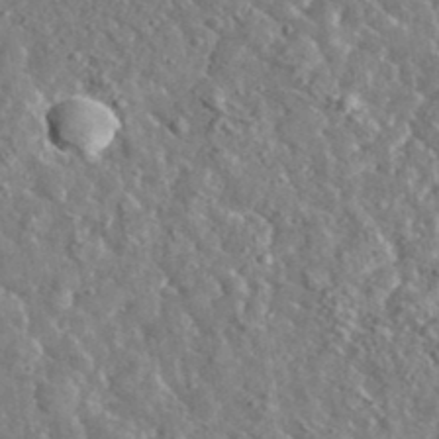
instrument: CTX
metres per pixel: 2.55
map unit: lHvf
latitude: 37.2159
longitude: -89.1404
